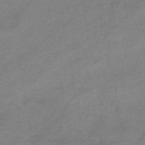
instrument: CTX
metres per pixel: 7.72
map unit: eHb
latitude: -39.5966
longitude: 82.2550
